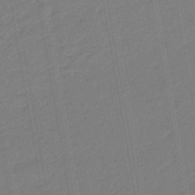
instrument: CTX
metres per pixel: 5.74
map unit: eHb
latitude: -47.8044
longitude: 88.1417
